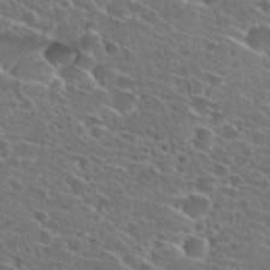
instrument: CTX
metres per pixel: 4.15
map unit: Hto
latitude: 26.4034
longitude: -46.3279
